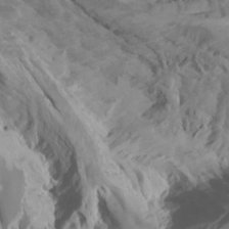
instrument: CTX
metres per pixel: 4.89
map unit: Htu
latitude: -7.7288
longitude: -64.4601
